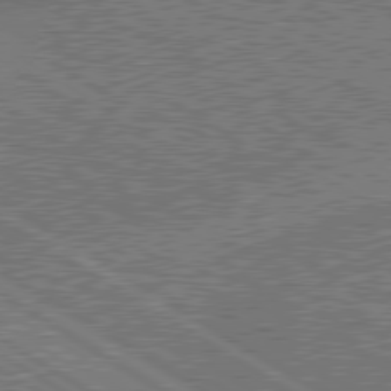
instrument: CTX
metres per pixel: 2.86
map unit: lApd
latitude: 79.6505
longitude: 168.8030
